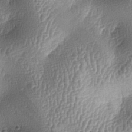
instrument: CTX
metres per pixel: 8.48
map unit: lAa
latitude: -6.2361
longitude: -127.6505
